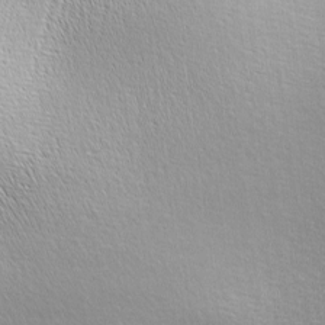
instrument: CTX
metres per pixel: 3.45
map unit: lAa
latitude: -5.7477
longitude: -121.8584
